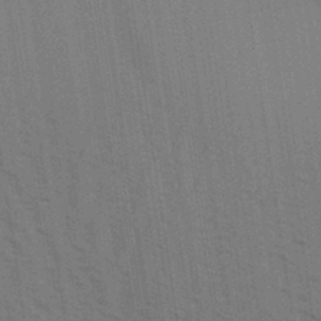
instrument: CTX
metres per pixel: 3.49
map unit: Aa
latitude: 31.8017
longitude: -139.6883
